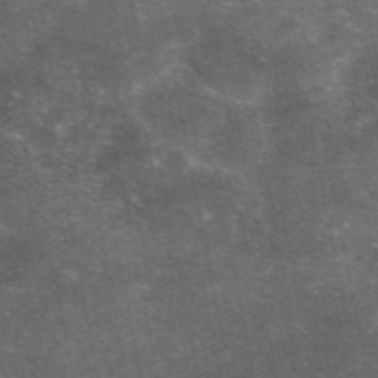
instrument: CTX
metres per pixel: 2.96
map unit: eAb
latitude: 46.6113
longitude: 119.5399
